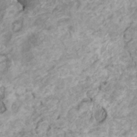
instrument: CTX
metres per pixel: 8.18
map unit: HNhu
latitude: 3.4615
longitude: -2.9891
